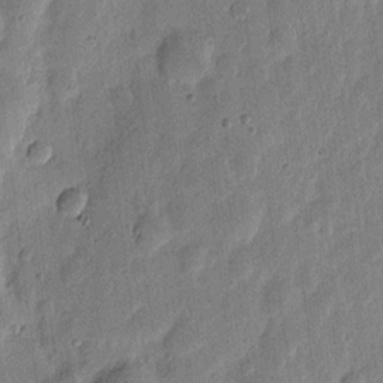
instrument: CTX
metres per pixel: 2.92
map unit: eHh
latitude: 6.4034
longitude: -71.3104
